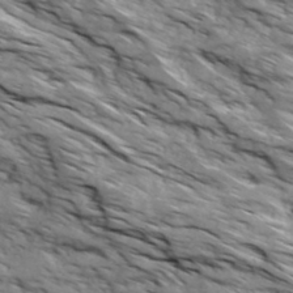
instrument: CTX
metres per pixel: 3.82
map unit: Ave
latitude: 19.0647
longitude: -134.9324
